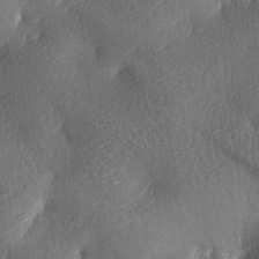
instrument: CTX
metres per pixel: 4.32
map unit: lAa
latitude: -8.2928
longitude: -127.5560
